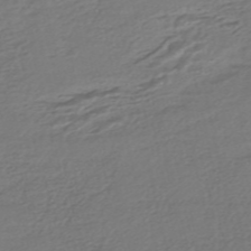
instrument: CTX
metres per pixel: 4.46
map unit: HNhu
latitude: -45.6533
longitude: 104.9541
